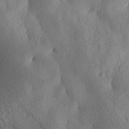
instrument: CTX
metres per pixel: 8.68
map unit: lAa
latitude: -8.1606
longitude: -128.4034
